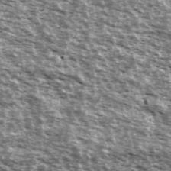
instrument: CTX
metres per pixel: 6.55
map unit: Ave
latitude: 40.1577
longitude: -108.6301
